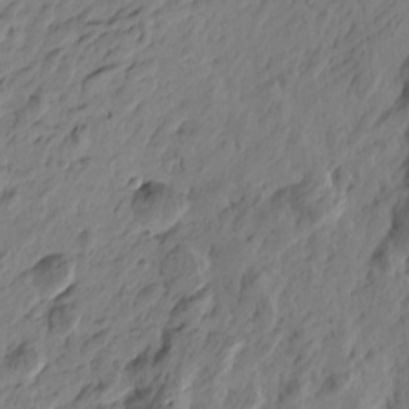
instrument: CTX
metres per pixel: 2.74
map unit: Htu
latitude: -3.4454
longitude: -178.4790
